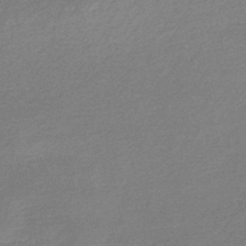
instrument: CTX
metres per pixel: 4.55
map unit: HNb
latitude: -48.4440
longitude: 60.2928
